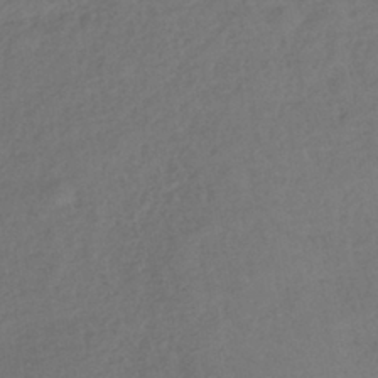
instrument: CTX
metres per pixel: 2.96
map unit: lHb
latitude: -39.3888
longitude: 68.7274
